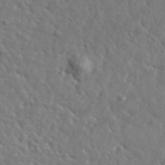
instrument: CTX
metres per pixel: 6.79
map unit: lHvf
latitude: 35.9717
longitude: -86.9136
